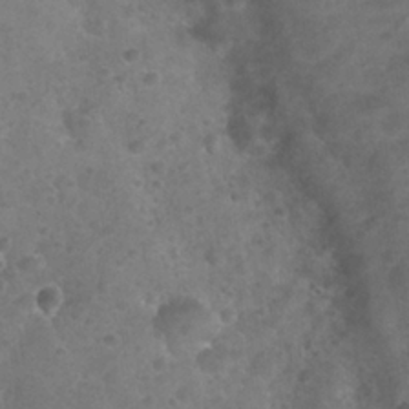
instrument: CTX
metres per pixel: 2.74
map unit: Nhu
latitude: 25.6316
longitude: -52.3279
